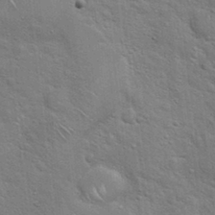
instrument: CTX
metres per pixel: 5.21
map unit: Hto
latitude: 18.7246
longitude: -51.9717
